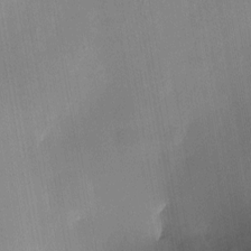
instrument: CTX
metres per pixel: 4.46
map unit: eHh
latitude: 4.6301
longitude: -69.6316
